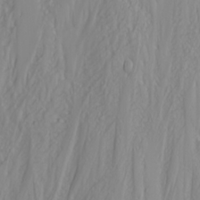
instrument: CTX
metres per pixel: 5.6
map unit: Nhu
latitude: -4.9541
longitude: -85.3104
